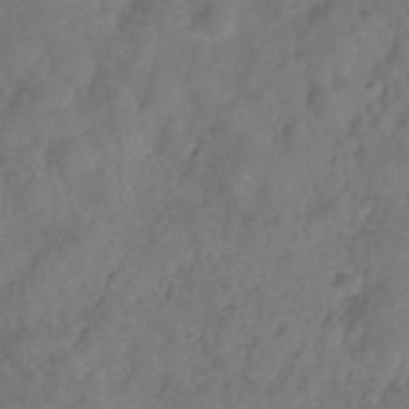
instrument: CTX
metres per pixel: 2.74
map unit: Hve
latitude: -31.6344
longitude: 95.8044
